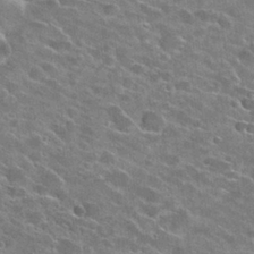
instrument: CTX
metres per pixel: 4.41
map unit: Hto
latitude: 26.1200
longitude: -42.8380
